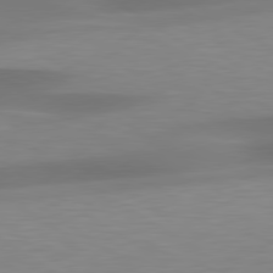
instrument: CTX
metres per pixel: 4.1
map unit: lApd
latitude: 79.5560
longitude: -92.8569
